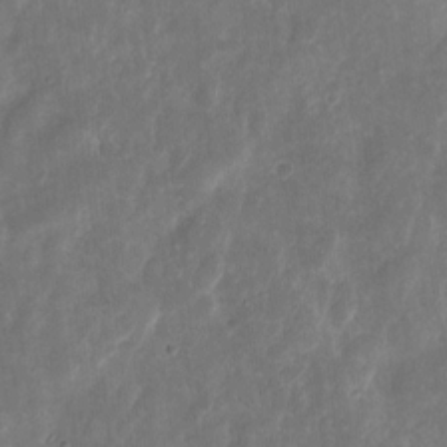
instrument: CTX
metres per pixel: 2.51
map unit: eHh
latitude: 9.9906
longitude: -72.2712
